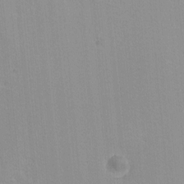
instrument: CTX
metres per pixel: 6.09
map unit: lHvf
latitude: -11.0487
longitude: -103.5560
